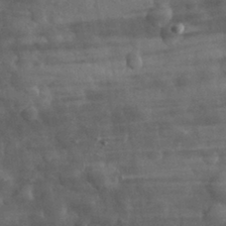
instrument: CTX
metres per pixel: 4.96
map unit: eHh
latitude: 31.7072
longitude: -70.9702
